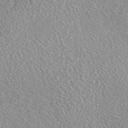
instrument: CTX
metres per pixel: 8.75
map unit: eAb
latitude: 45.0458
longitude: 112.2362
